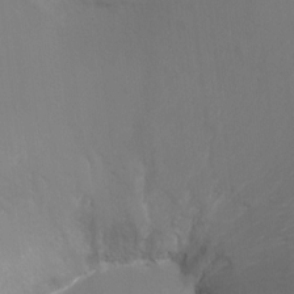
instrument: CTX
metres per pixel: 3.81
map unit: Ht
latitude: -17.5022
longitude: -43.9339
